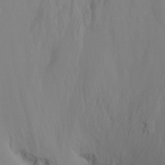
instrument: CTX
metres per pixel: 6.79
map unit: Ht
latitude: -16.2362
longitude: -46.9892
